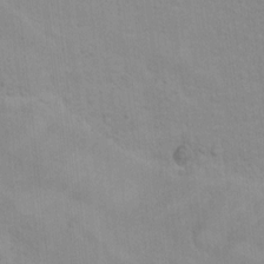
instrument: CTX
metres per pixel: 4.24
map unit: Nhu
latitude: 10.5735
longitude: -25.8205
